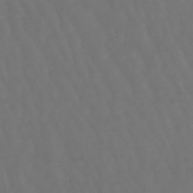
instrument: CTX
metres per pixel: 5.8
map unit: lHb
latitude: -47.8044
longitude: 79.1431
